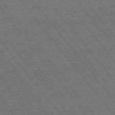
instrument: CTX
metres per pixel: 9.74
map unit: Ap
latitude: -75.1998
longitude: -82.2711
